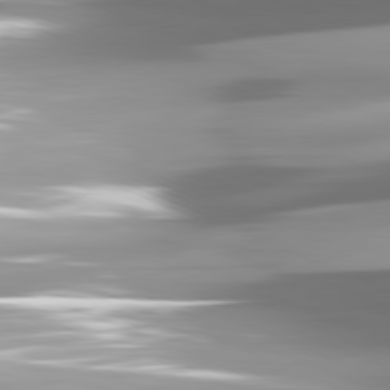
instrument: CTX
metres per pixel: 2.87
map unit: lApd
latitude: 81.7261
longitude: -147.2537
